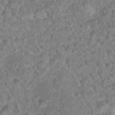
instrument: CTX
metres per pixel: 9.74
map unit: Hto
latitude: 18.5168
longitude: -40.3656
